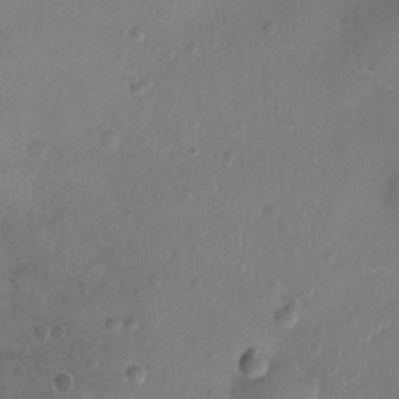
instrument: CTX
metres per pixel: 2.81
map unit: Ht
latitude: -9.3510
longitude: -21.1592
